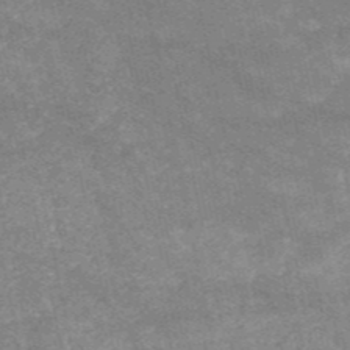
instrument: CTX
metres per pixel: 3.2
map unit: HNb
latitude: -53.0486
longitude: -40.1388
